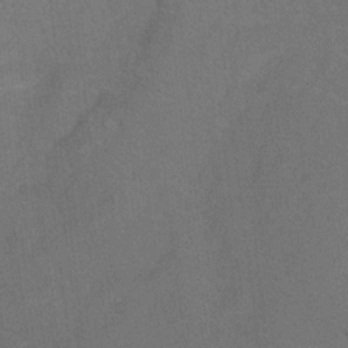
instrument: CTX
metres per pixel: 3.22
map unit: Ht
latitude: -0.9164
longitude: -33.2726
